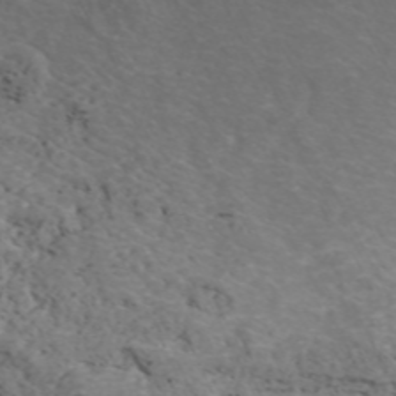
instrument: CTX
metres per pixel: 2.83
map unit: ANa
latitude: 41.1592
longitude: 34.0094
